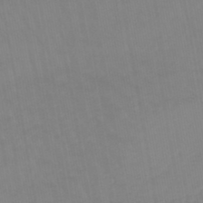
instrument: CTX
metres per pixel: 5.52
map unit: lHb
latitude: -45.1242
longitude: 79.8989
